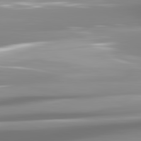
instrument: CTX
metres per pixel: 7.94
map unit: lApd
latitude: 81.7072
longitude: -139.0458
